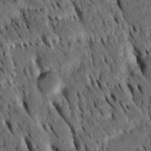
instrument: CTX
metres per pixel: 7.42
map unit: Htu
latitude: -2.9919
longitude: 151.0486
